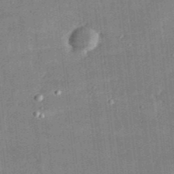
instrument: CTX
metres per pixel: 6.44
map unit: lHvf
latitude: 31.3293
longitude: -90.1578
